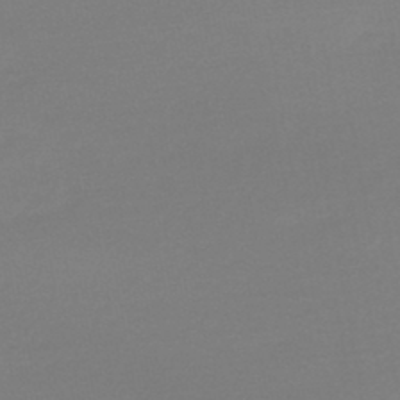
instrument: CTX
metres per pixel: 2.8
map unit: lHb
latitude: -44.8975
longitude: 64.4251
